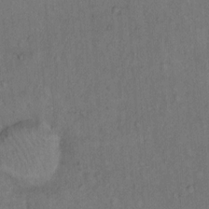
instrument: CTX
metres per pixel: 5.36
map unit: Hto
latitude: 13.2159
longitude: -57.2536
